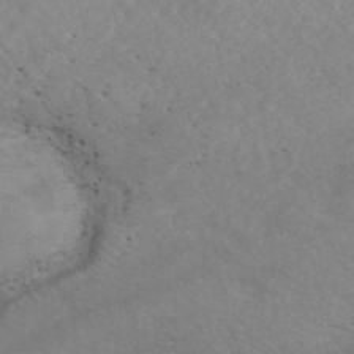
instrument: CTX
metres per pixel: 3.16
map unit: ANa
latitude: 42.5357
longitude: 27.4265
